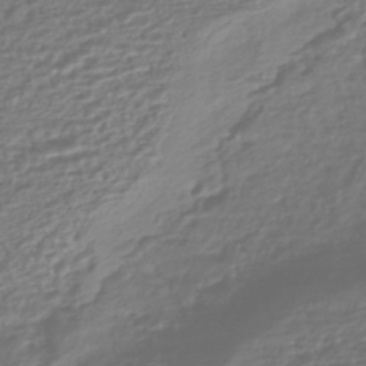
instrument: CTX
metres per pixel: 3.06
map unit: HNhu
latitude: -45.2943
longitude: 96.6708
